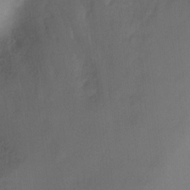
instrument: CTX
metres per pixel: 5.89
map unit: Ht
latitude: -10.9353
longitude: -27.8206
